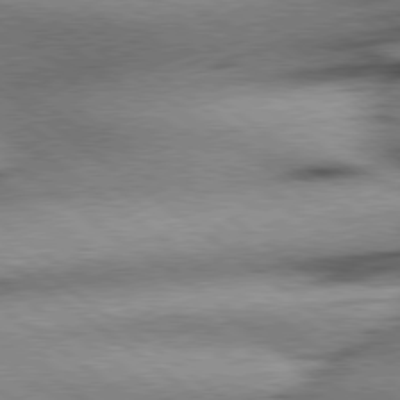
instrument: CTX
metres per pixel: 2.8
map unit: Hpe
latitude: 78.5168
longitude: -155.2159
